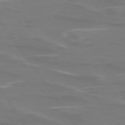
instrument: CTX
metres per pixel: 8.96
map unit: lApd
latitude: 74.8002
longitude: -61.8961
